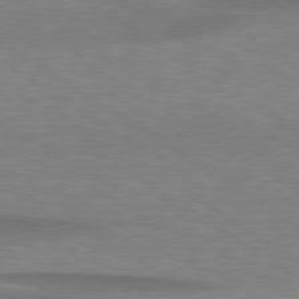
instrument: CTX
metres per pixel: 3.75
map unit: lApd
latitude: 79.1403
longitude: -88.2712
